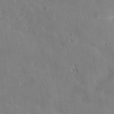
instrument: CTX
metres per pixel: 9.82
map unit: Htu
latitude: 1.8583
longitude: -178.9325
